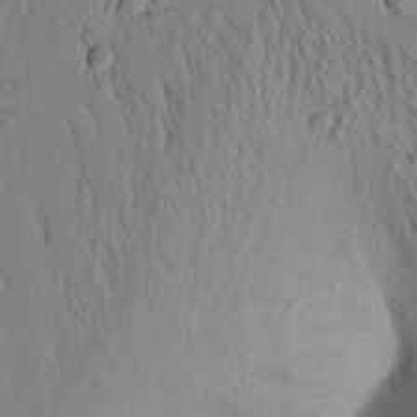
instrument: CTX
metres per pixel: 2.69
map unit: Aa
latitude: 19.4993
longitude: -147.4616
